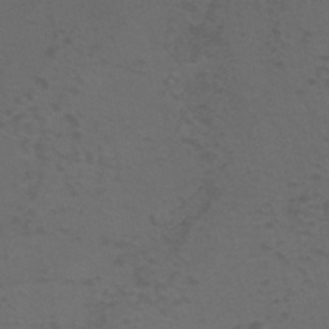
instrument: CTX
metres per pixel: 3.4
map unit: eHh
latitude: -42.6518
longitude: -31.4238
